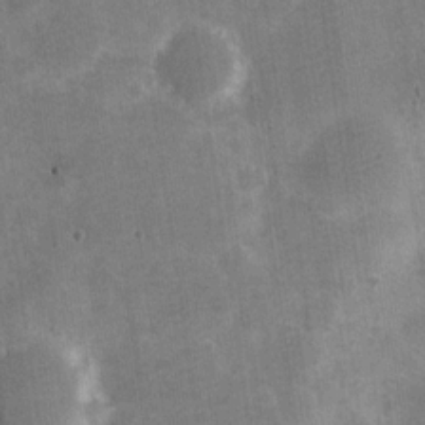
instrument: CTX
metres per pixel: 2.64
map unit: Nve
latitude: -24.6518
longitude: 105.4643
